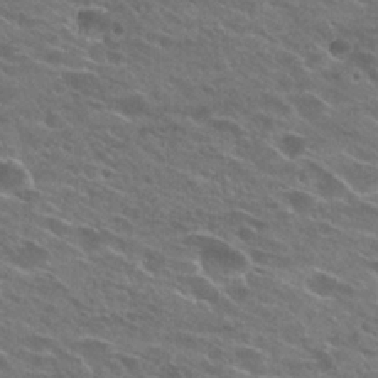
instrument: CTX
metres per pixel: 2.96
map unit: Hto
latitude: 25.8772
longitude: -43.8772
